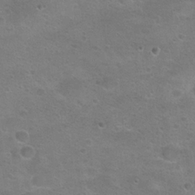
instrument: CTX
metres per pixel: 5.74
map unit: Hto
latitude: 22.7813
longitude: -50.0822
